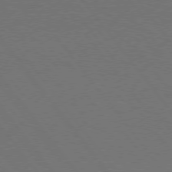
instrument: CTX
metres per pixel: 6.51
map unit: Hpe
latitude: 75.7072
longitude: -144.1011
